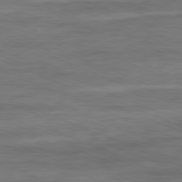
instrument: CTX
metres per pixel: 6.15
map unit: Ap
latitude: -82.0850
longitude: -74.6491
